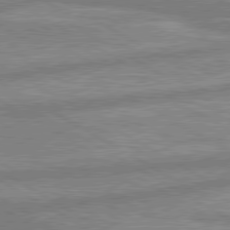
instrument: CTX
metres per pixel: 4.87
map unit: lApd
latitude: 80.1578
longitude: -171.1781
